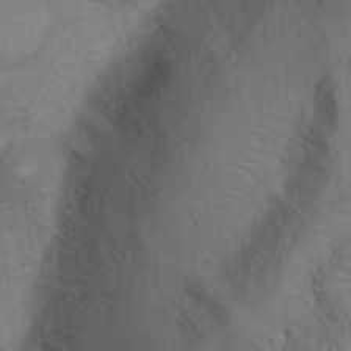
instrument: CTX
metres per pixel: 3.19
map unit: Hto
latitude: 14.9514
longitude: -41.6315
